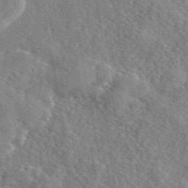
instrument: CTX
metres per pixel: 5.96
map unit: eAb
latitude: 46.5735
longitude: 113.3510
